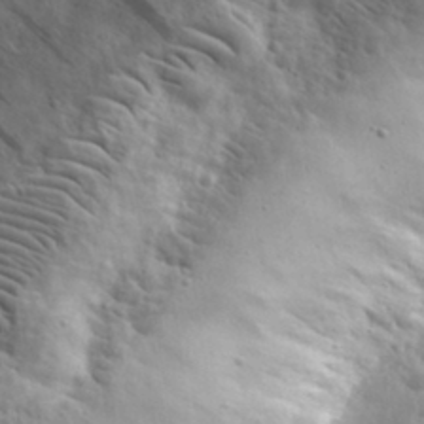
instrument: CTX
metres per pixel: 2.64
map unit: eHh
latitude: 31.5560
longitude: -73.5560
